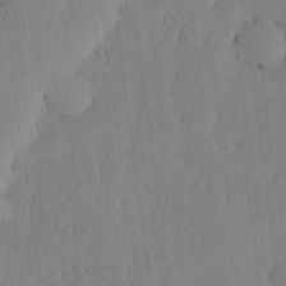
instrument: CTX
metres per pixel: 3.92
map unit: lHvf
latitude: 18.2333
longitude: -116.2334
